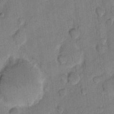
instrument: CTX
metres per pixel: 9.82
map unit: eHh
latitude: 11.2537
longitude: -65.9150
